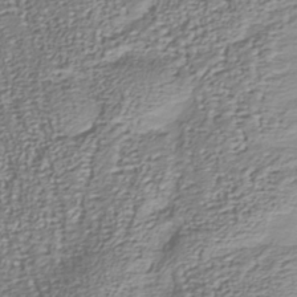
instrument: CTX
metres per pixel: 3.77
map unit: Nhu
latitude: -38.6708
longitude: -81.8016
